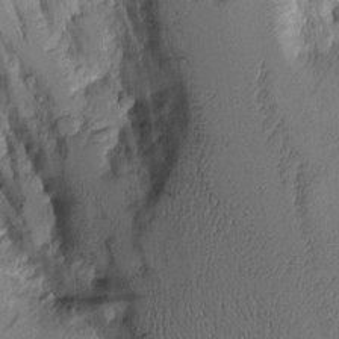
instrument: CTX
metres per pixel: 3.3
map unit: Aa
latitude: 9.5371
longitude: -127.0270
